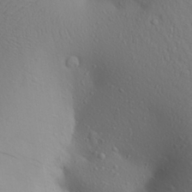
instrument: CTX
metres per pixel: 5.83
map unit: Aa
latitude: 27.4427
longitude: -146.3090
